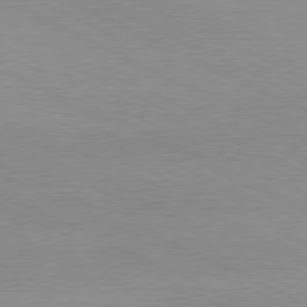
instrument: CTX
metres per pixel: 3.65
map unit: lApd
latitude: 79.9528
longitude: -128.6490
